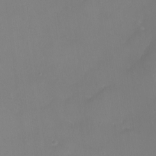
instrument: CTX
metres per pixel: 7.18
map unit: Nhu
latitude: -9.0108
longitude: -81.3859
